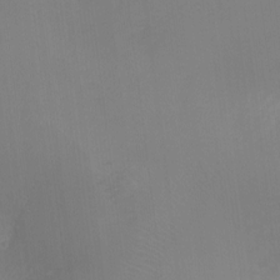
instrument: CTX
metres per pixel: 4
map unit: Ht
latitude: -3.3698
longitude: -28.1389
